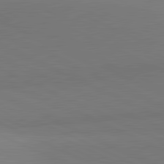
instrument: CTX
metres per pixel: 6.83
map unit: lApd
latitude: 81.6505
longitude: 150.6707
